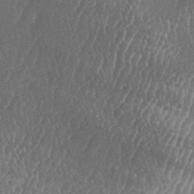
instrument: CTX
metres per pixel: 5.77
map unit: lAa
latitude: -6.0850
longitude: -129.6316
